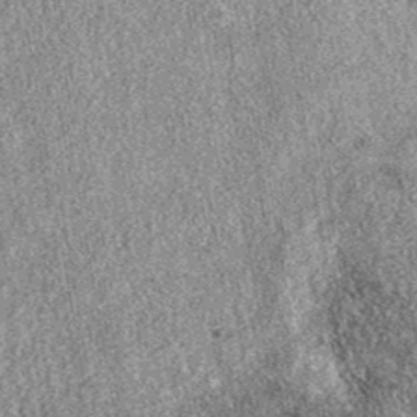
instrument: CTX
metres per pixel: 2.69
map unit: eAb
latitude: 38.5357
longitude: 108.7841
